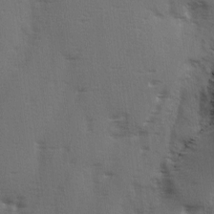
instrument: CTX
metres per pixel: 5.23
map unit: Ave
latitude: 2.8002
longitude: -111.3482
